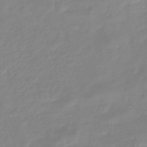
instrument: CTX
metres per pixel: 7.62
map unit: eHb
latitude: -45.5210
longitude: 82.5385
